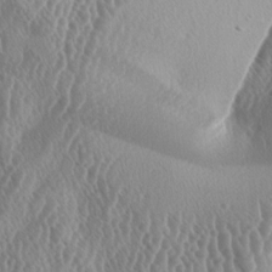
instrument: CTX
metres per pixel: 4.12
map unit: lAa
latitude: -5.9367
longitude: -128.9891
